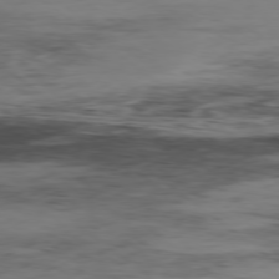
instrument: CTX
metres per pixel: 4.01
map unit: Hpe
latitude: -78.8975
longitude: 13.5399
